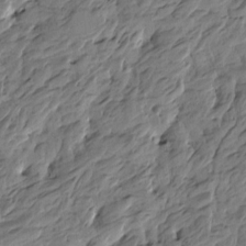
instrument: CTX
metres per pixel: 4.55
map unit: Htu
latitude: -5.0864
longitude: -177.1403
